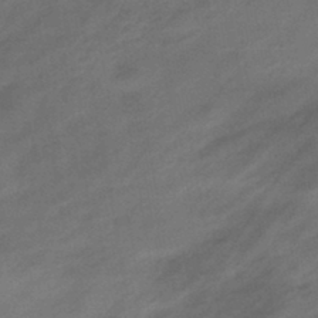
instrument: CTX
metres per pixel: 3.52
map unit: eHb
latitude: -43.5399
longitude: 85.3131
